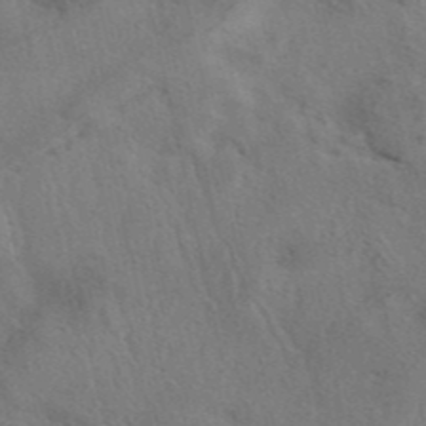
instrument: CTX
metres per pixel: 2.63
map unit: eAb
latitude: 41.8961
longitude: 109.0864
